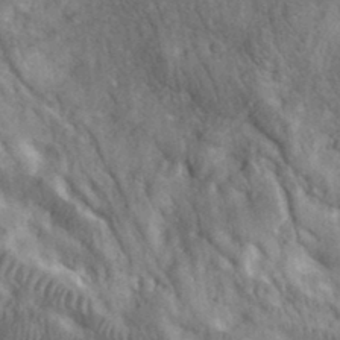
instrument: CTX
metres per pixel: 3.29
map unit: eHh
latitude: 34.9324
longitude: -68.5168
